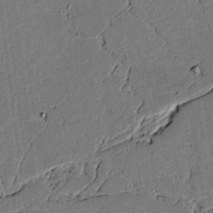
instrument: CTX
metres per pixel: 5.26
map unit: lAvf
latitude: 5.4048
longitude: 168.8597
